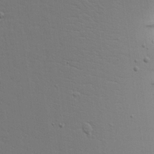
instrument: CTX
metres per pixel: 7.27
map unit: Aa
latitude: 17.9717
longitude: -126.2523
